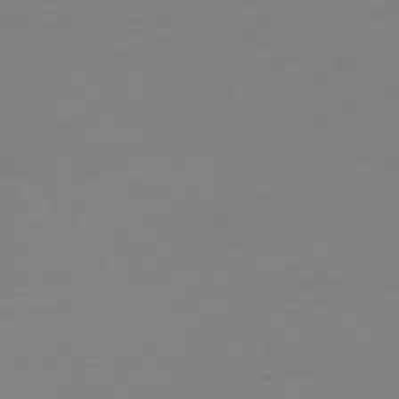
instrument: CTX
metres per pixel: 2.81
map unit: Ap
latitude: -76.0850
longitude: -72.1011
